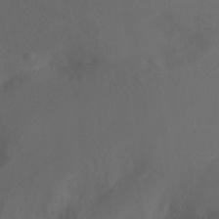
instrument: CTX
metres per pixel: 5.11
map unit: Nhu
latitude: -8.7085
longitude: -40.8380
